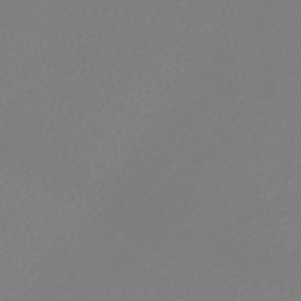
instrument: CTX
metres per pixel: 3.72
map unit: HNhu
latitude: -48.9542
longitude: 102.1606
